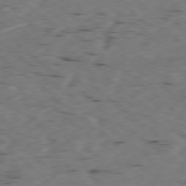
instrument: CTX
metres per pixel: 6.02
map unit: Ap
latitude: -78.3873
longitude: -74.1956
